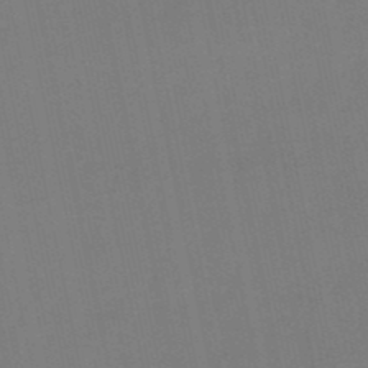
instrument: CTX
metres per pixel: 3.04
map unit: eHb
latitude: -50.1795
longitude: 72.4440
